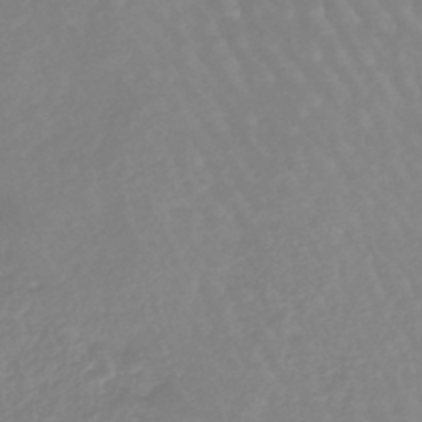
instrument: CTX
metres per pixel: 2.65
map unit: lHb
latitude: -45.3132
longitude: 79.5588
